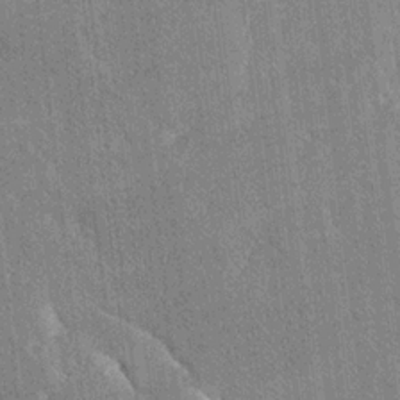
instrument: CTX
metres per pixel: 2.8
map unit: Ave
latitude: 20.0633
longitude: -137.7072
